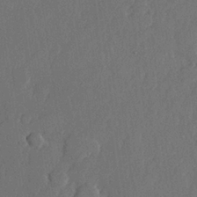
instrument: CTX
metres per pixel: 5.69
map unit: lHvf
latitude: 22.8569
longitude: 145.4077
